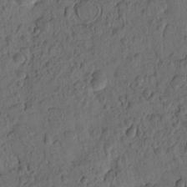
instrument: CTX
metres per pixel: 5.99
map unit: eHh
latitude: -1.7856
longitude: 16.9542
